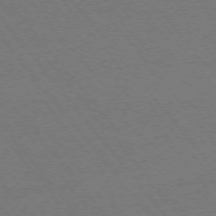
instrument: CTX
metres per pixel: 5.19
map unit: Ap
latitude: -75.9178
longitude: -74.6679
